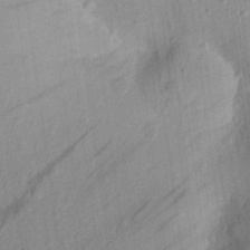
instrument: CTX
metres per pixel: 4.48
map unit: Aa
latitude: 22.7057
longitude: -143.5371
